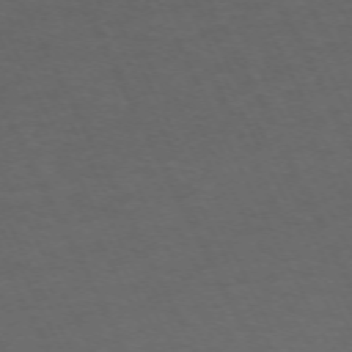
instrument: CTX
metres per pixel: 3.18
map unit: Hpe
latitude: -71.0864
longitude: 16.4062
